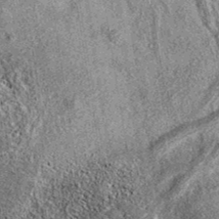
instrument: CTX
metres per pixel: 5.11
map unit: eAb
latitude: 37.4426
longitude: 107.3321
